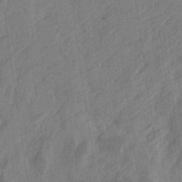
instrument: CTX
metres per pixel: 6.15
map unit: Htu
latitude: -4.6896
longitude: -177.5938
